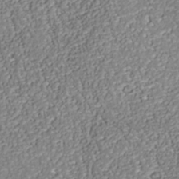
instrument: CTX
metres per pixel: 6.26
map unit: Nhu
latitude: -38.8408
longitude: -85.7450
